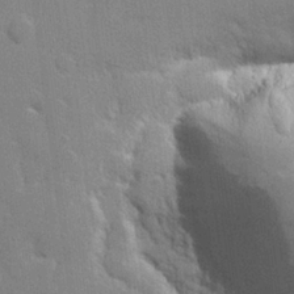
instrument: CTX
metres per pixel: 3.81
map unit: lHvf
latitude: 23.6694
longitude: 142.8219
